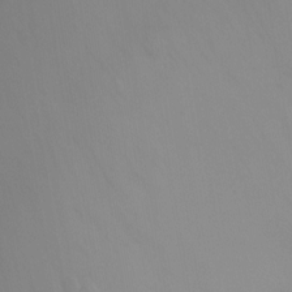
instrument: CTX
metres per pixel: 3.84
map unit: Ht
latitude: -2.6140
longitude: -28.4412
